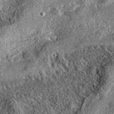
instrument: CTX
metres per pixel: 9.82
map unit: eAb
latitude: 36.8758
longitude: 111.6911
